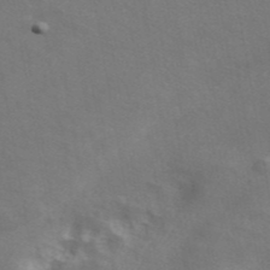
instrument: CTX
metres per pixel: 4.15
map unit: ANa
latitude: 43.2915
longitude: 48.3684
